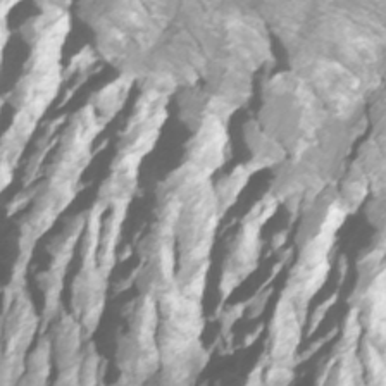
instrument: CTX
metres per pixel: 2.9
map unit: Htu
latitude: -9.8611
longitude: -74.3089
